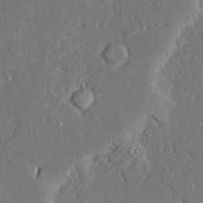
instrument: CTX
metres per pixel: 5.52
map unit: Ave
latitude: 23.0269
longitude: -129.2348
